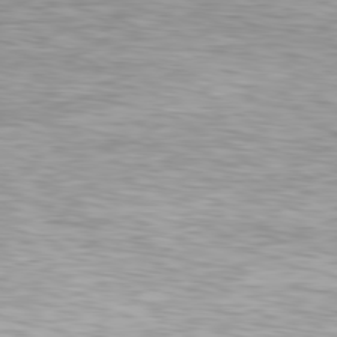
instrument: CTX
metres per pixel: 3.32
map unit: Ap
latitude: -80.9164
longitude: -59.0270
